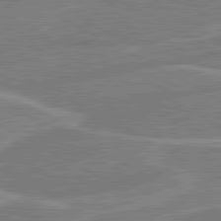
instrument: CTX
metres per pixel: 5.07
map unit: lApd
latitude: 80.9514
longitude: 124.1606
